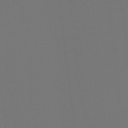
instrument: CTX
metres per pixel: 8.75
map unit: Hto
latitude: -7.6722
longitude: -50.1955
